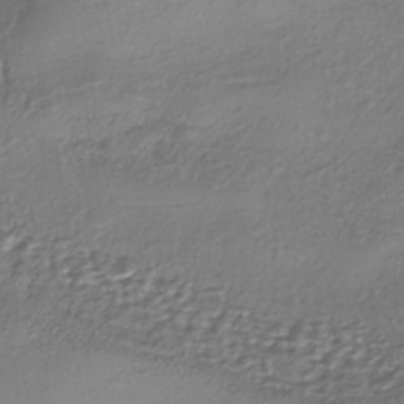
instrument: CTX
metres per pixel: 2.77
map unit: eHh
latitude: -42.5195
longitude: 122.3118
